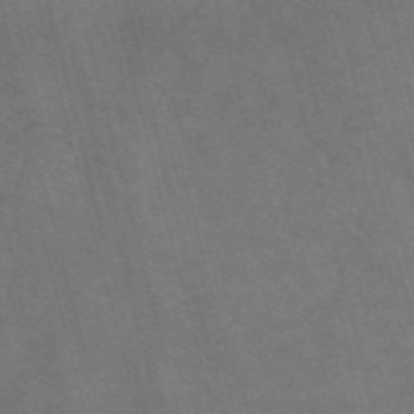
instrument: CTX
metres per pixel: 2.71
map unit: Nve
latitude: -58.7085
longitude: 66.4629
